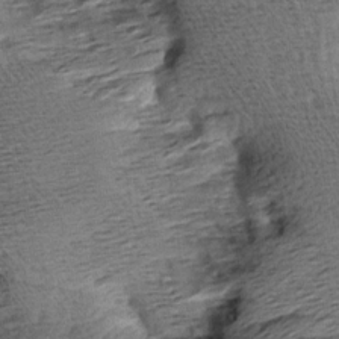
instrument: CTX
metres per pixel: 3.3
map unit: Aa
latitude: 8.7057
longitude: -141.8205
